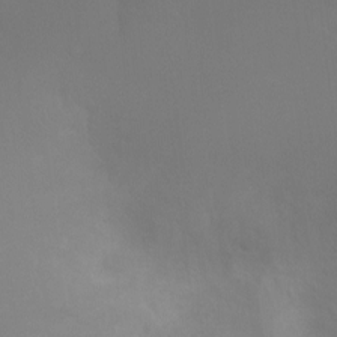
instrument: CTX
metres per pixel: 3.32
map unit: Ht
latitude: -5.0864
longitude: -24.8946
